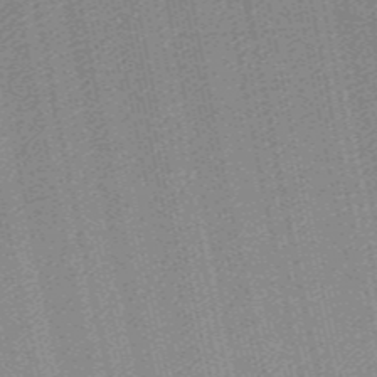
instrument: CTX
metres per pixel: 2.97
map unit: lHb
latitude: -47.1998
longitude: 59.2942
